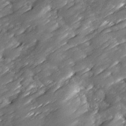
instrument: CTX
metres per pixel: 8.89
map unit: Ave
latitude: 16.9892
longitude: -136.1011
